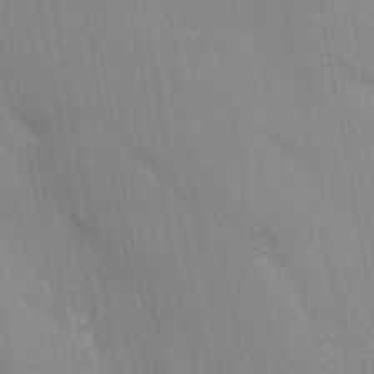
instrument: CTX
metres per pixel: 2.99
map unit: ANa
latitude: -36.8219
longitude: 94.5951
